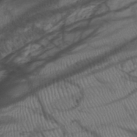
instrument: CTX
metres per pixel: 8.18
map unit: HNhu
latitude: -48.3307
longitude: 28.6896
